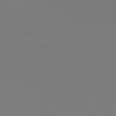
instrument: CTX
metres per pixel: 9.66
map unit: Hpe
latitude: 77.0458
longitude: -171.5938
